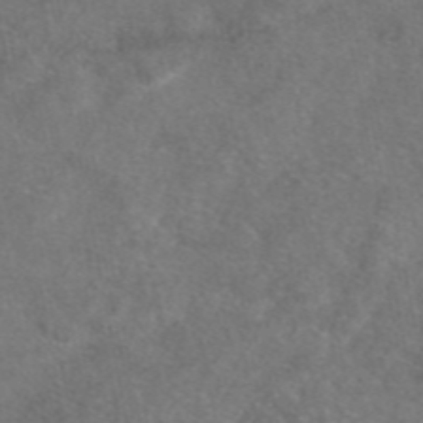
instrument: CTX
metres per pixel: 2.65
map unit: eAb
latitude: 47.8017
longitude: 110.5762
